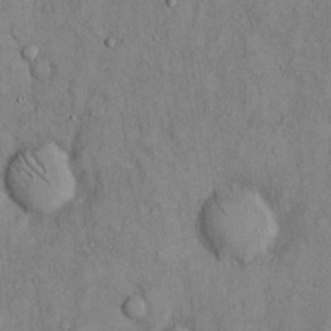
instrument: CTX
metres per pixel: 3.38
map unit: Hto
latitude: 13.6505
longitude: -58.1956
